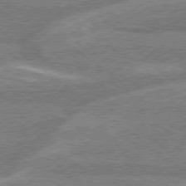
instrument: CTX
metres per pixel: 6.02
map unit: Hpe
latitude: 78.5735
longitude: -159.2348
